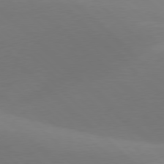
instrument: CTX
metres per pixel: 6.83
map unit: lApd
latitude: 77.6882
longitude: -51.4993
